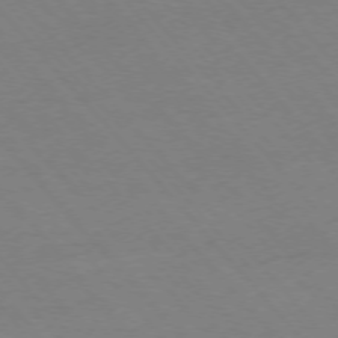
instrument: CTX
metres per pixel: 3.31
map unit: Ap
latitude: -76.0283
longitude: -86.4601
